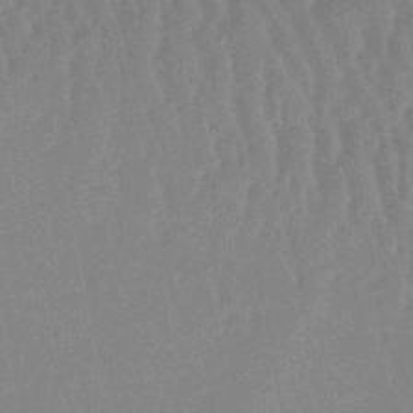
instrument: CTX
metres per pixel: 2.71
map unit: lHb
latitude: -48.3496
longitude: 71.3699
